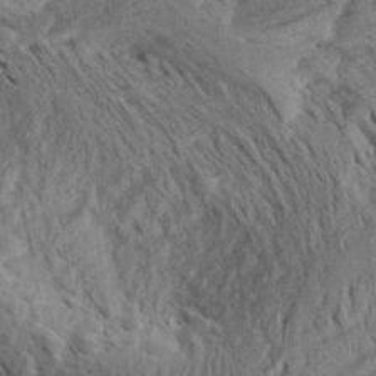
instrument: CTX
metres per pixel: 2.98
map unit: Aa
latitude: 26.5735
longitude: -144.0444
